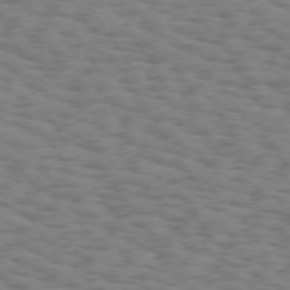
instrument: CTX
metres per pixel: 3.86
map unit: Hpe
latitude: 73.3293
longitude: -140.5734
